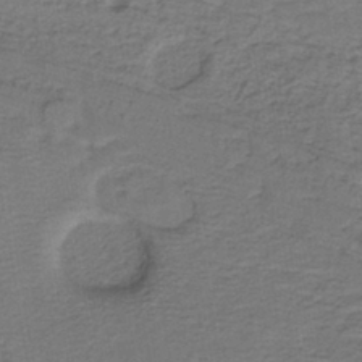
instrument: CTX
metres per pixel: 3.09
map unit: lHb
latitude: -38.5763
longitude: 57.4832
